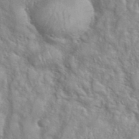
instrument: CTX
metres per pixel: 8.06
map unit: eHh
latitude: 39.4804
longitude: -57.8394
